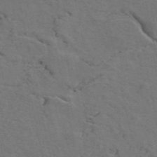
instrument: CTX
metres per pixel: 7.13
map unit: ANa
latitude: 49.4426
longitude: -81.3482
